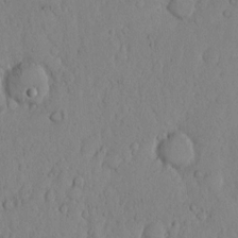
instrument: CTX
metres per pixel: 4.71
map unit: Hto
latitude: 11.3860
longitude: -57.5560
